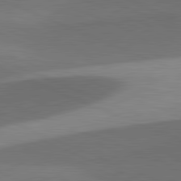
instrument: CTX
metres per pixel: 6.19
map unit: lApd
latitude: 81.6694
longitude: 137.5588
